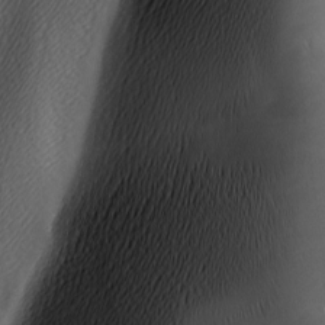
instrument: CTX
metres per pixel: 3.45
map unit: Ave
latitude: -6.5951
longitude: -122.7813
